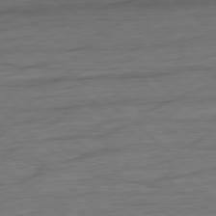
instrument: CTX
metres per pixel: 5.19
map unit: Ap
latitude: -78.4251
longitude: -78.8380
